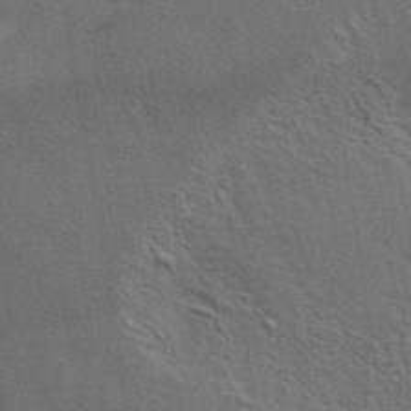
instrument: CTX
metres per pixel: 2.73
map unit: ANa
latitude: 40.0444
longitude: 29.5966
